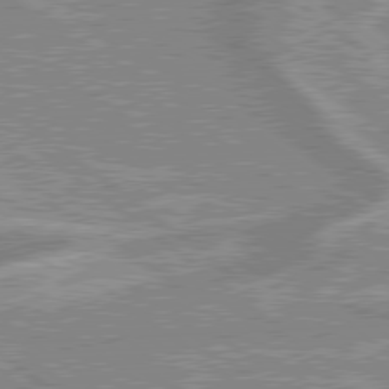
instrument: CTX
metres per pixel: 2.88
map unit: lApd
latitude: 79.2537
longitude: -168.2901
